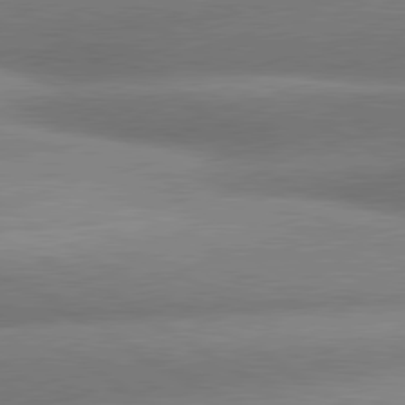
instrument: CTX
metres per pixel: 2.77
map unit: lApd
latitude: 80.1767
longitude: -155.4426
